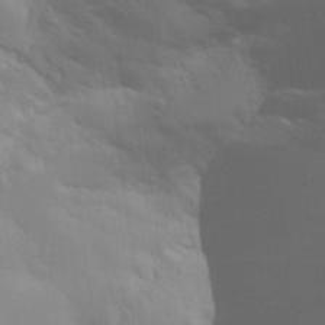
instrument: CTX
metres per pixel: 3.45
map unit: Aa
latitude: 25.9528
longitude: -131.2537
